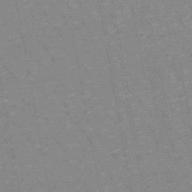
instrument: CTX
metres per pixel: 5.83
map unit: lHb
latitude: -48.1984
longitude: 82.5007
